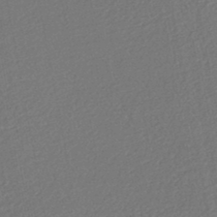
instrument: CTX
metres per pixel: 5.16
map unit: HNhu
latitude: -46.1228
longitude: 102.1795
